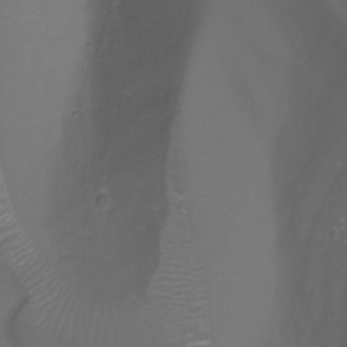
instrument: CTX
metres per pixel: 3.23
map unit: Aa
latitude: -7.8989
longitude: -71.7638
